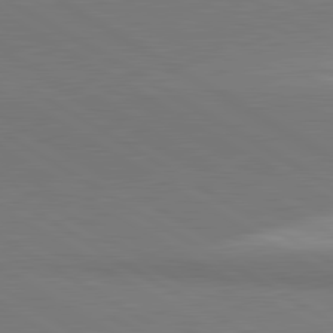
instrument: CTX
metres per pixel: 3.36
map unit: lApd
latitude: 81.3293
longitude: 160.9731
